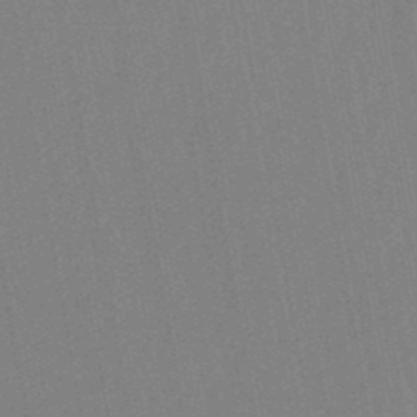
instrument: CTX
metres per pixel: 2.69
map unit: lHb
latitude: -48.6897
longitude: 73.4265
